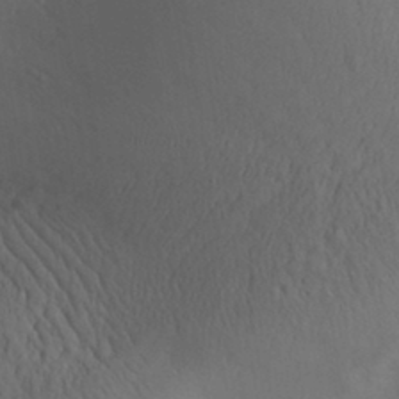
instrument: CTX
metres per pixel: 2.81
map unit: Aa
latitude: 30.1956
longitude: -143.7072
